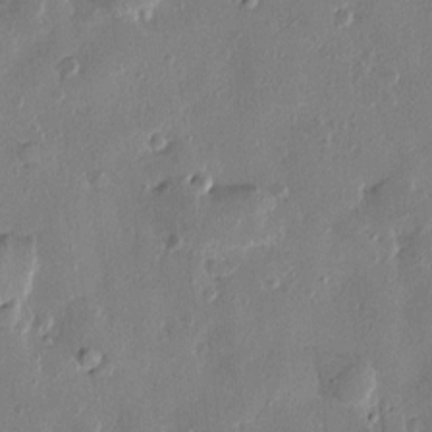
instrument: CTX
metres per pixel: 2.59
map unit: Htu
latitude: 1.2726
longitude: -177.8583
